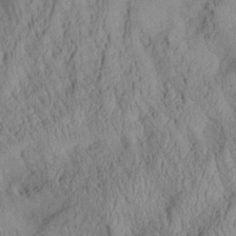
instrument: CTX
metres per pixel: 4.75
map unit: Aa
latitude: 26.8569
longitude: -133.2159
